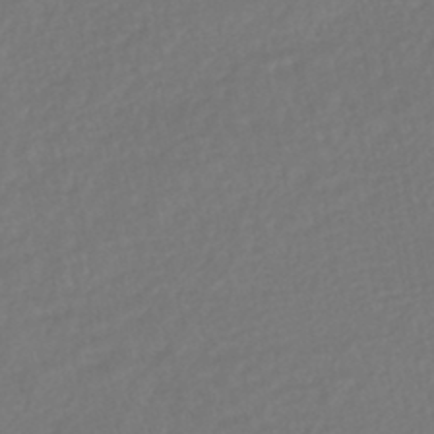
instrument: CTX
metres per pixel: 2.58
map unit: HNhu
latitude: -46.1983
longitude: 103.2943
